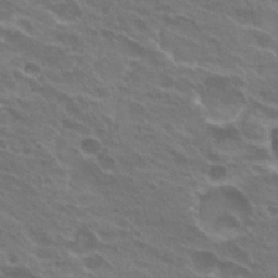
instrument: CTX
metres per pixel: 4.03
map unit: Hto
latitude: 24.6301
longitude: -38.6490
